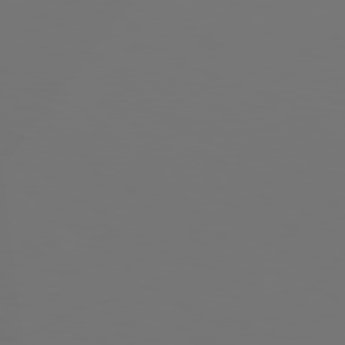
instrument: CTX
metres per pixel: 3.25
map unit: Hpe
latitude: 78.1767
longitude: -177.0647
